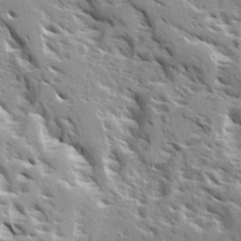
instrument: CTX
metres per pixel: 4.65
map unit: Ave
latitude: 16.8191
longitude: -129.4993
